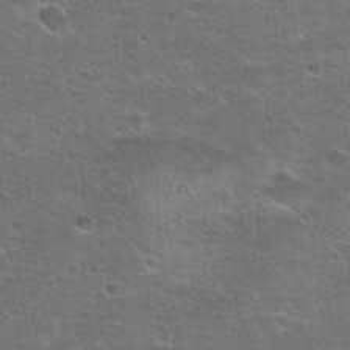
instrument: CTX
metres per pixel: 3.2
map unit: Hto
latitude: 23.9150
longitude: -49.7828
